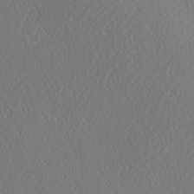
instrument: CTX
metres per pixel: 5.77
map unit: Ave
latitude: 21.7639
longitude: -136.8191
